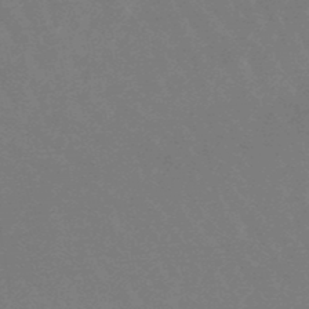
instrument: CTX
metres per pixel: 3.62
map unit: lHb
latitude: -48.8219
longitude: 66.5196
